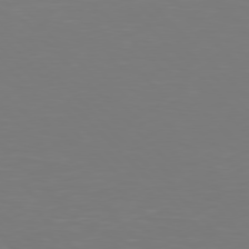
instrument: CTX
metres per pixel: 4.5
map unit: Hpe
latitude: 76.7624
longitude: -171.0836
